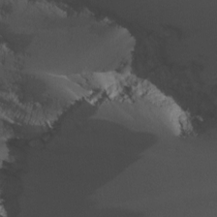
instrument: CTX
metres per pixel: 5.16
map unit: Nhu
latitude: -9.1053
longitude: -78.8002
